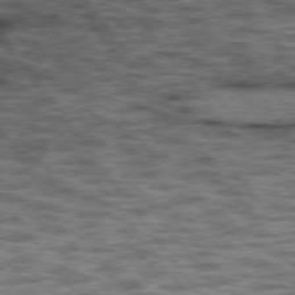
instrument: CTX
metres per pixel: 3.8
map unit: lApd
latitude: 75.8394
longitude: -48.0255
